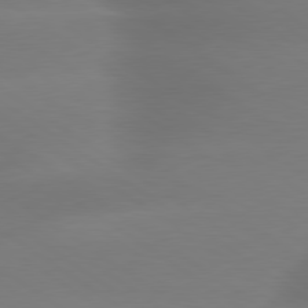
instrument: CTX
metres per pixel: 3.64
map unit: lApd
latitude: 79.5749
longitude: -134.4790
